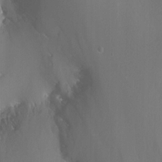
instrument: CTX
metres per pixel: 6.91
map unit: Nhu
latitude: -13.4643
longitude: -63.8962
